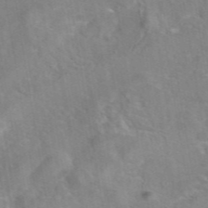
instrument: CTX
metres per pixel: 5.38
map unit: eAb
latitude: 45.1592
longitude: 109.5210
